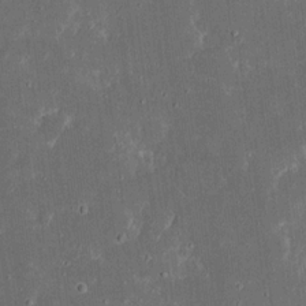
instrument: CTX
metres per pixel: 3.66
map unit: eHh
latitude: 17.5938
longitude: -73.3104
